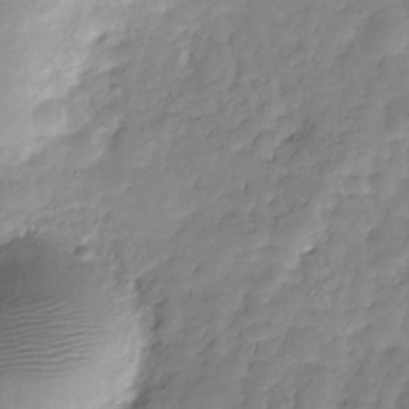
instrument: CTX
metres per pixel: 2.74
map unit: Hve
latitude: -31.1053
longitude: 90.9731
